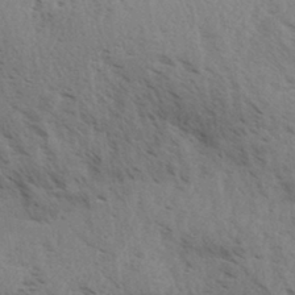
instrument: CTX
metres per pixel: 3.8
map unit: Aa
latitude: 32.7057
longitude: -140.2900
